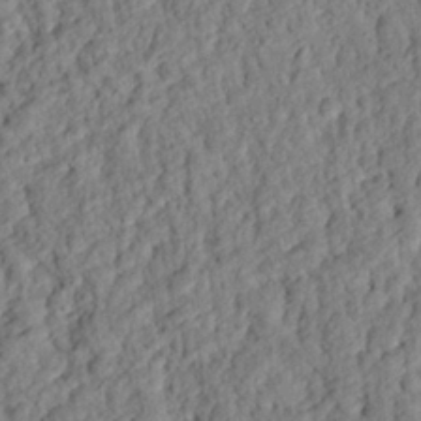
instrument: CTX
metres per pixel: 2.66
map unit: eHh
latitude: 26.0255
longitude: -79.0270
